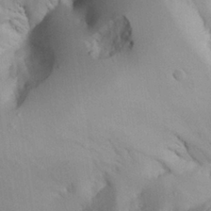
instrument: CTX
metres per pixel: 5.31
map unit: Aa
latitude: 25.6127
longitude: -128.7057
